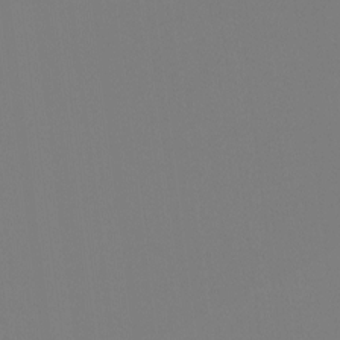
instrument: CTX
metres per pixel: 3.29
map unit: Htu
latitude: -12.8786
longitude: -70.3089
